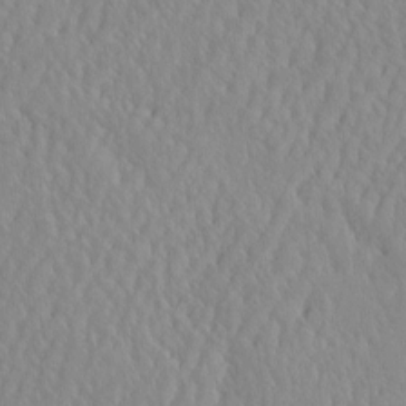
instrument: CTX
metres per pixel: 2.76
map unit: eHh
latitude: -4.1983
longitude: 14.9353
